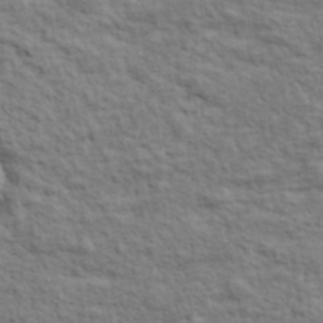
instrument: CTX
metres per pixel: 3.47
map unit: lHvf
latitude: 38.5357
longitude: -89.4616
